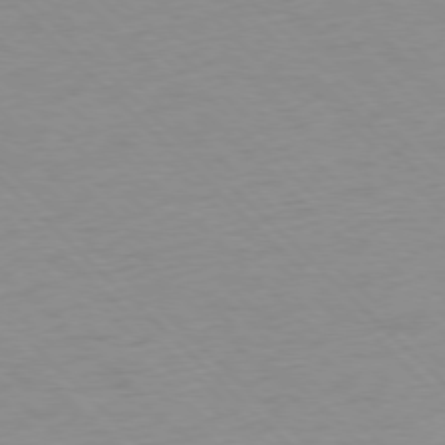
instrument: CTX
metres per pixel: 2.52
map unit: Ap
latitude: -77.3321
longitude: -85.3104
